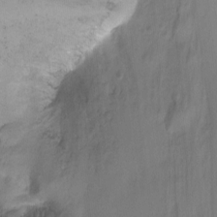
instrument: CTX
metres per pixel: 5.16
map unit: Ht
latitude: -9.8800
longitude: -27.8583
